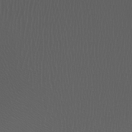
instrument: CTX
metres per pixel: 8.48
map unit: Htu
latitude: -5.4643
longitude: -73.4805
